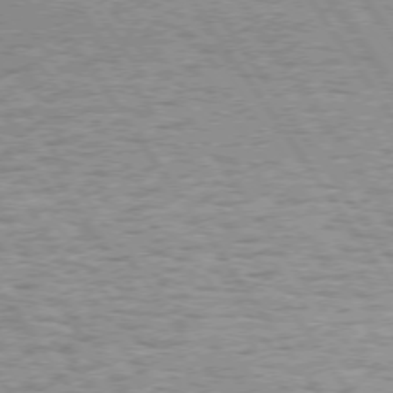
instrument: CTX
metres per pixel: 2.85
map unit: Hpe
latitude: 73.5560
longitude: -134.5734
